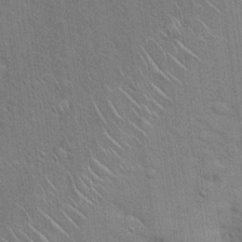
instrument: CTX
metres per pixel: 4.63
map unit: Hto
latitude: 19.1970
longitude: -52.3090
